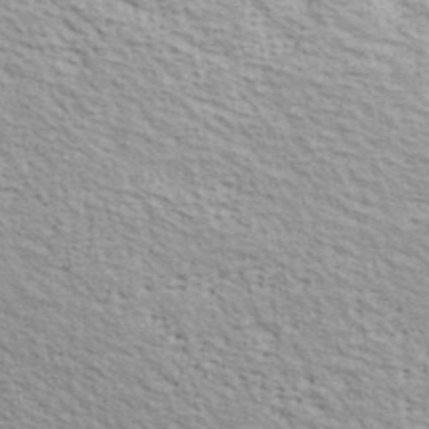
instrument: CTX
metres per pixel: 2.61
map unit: ANa
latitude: 41.0458
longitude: 29.8422
